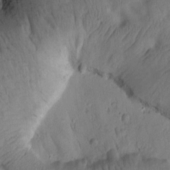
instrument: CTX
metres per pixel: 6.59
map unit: Htu
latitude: 2.2333
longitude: 177.9556
